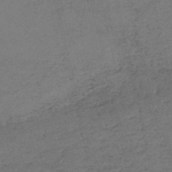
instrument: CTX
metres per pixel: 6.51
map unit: eHh
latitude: -54.5196
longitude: -89.6316
